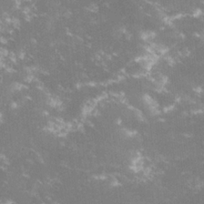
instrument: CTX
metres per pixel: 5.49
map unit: lHvf
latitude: -14.7652
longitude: -101.0459
